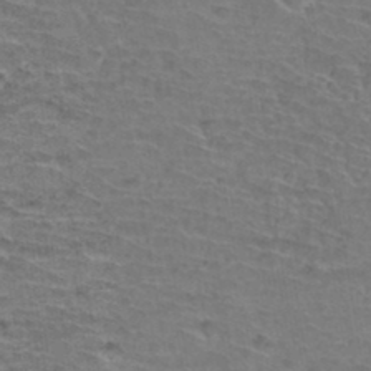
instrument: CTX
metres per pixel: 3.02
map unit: Hto
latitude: 36.5924
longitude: -43.7639
